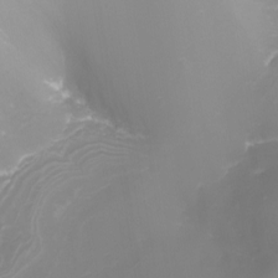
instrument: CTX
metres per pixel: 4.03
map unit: Nhu
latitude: -8.2550
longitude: -83.0647
